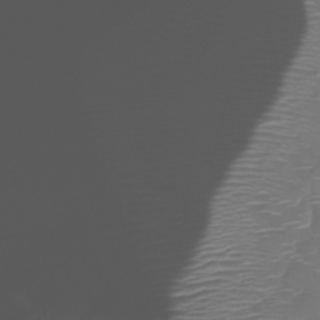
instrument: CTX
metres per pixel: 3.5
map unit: Nhu
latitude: -26.9919
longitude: -61.4426
